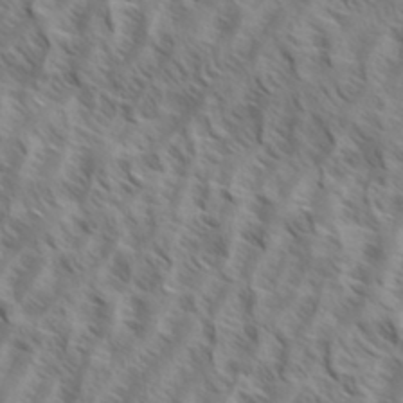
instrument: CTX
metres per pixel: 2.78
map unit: eHh
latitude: 34.6301
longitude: -138.9136
